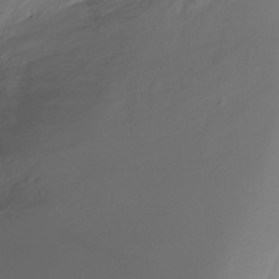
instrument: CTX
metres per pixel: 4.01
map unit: Ht
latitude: -6.6140
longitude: -30.1011
